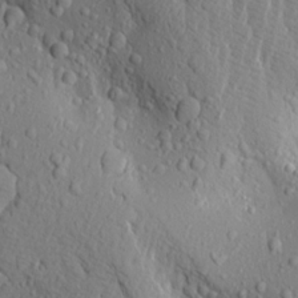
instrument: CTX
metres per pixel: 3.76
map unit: Aa
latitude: 18.7246
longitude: -147.9906
